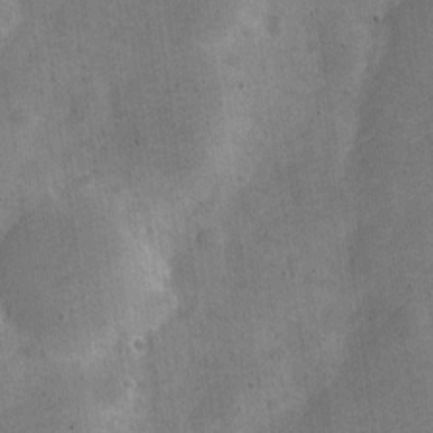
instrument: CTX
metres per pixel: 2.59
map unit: Nve
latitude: -24.6329
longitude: 105.4832
